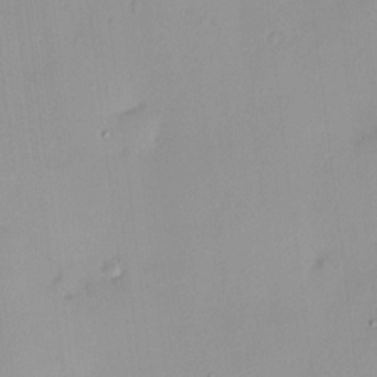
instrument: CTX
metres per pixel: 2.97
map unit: HNhu
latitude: 5.4804
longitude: 3.0297
